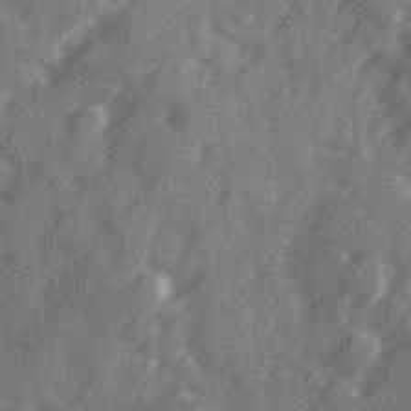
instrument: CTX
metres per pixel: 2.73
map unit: Ave
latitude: 19.4048
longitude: -130.7814
